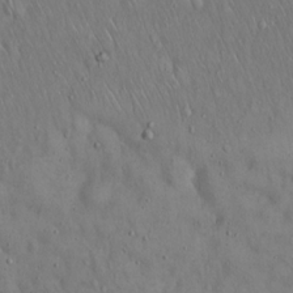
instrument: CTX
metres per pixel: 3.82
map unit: Hto
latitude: 15.5938
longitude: -60.0633
